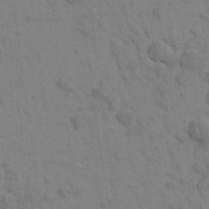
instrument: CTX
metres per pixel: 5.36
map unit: Aa
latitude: 22.7435
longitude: -148.7057
